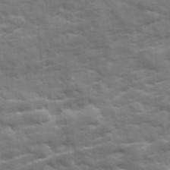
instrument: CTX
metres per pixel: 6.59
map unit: Ave
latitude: 19.1592
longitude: -129.8961
